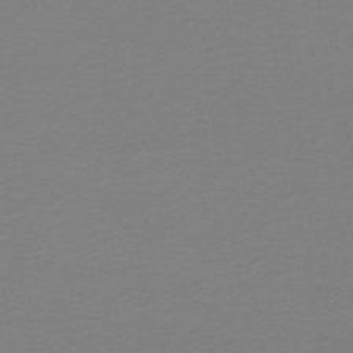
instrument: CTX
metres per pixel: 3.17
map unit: lHb
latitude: -45.4643
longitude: 71.6722
